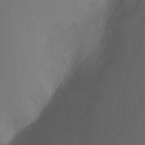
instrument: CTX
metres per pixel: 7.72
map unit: Ht
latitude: -6.4629
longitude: -34.4979
